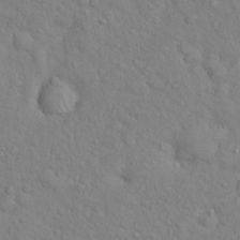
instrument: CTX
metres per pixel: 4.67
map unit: Hto
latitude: 17.4426
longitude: -52.9325
